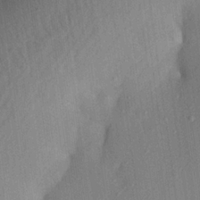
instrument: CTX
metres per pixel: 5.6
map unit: Aa
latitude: 21.8584
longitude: -147.4616
